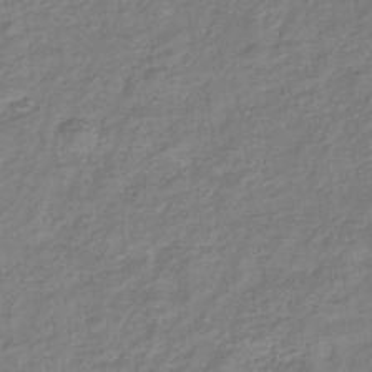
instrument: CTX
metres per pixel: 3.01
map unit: eHb
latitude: -33.9367
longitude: 75.4077
